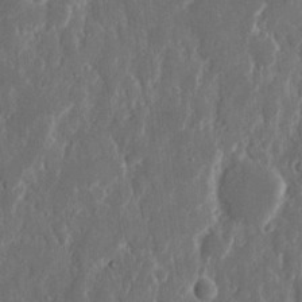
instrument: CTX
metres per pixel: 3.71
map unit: eHh
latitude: 11.6883
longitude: -71.3859
